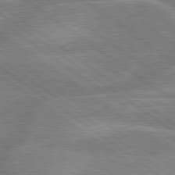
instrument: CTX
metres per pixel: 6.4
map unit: lApd
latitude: 79.5749
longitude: -121.3293
